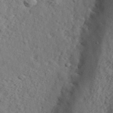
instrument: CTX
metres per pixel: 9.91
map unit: eHh
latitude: 36.3467
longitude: -78.6869
